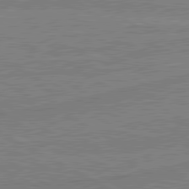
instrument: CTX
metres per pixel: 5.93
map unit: lApd
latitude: 80.5357
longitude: 168.1039
